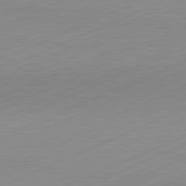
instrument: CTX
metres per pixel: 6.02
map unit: Hpe
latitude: -82.2928
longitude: 12.0283
